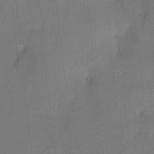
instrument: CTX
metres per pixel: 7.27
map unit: HNhu
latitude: 13.6694
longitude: 10.5763
